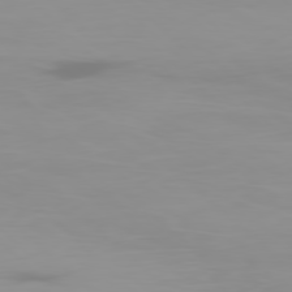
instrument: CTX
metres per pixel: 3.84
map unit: Ap
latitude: -79.0675
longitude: -69.9528
